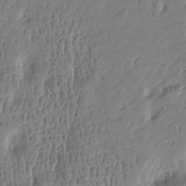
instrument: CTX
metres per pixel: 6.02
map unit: Htu
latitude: -4.2928
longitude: 175.7666
